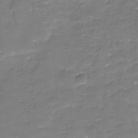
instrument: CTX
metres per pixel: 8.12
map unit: Nhu
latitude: -29.1809
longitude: -65.1970
